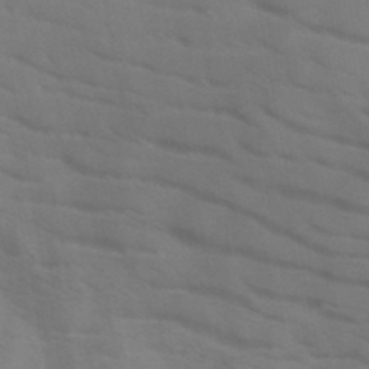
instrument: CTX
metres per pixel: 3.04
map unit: HNb
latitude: -46.4629
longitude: -47.7261
